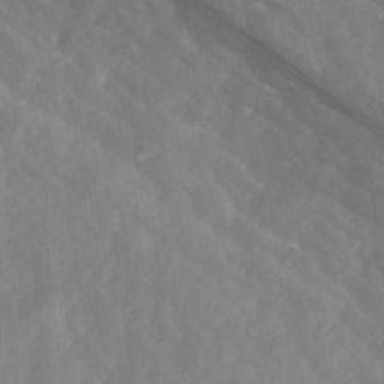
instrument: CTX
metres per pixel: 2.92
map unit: Ave
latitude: 18.4790
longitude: -131.6505
